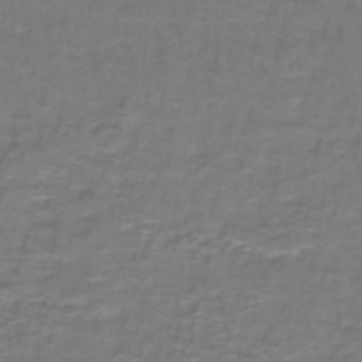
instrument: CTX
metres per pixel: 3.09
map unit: lHb
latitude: -42.3117
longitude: 55.5777
